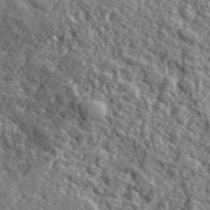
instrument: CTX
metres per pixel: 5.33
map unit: eHh
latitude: 42.3467
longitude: -90.2523
